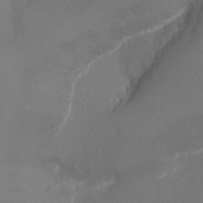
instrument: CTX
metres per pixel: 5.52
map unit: Ht
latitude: -17.9367
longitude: -43.8961
